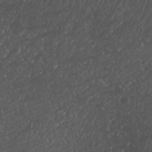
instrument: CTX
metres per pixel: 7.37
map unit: Nhu
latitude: 26.0822
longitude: -63.1592
